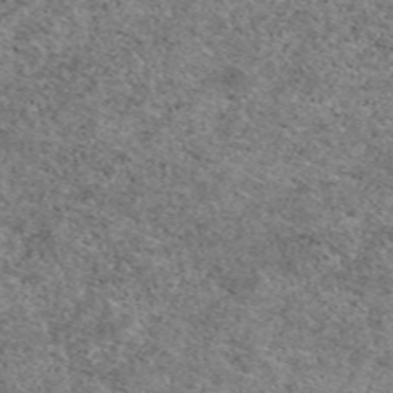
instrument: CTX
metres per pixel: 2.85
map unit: eAb
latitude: 49.8961
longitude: 108.8408
